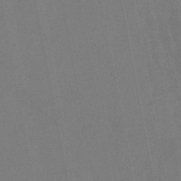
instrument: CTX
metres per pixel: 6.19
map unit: lHb
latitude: -47.1431
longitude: 78.8030
